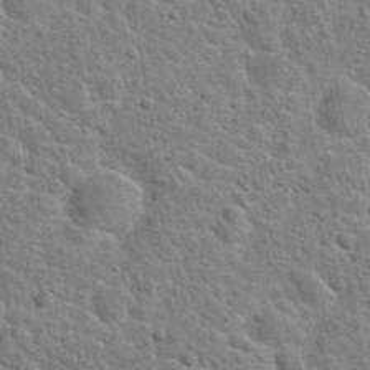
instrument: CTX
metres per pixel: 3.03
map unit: Hto
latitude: 23.8205
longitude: -48.4979
